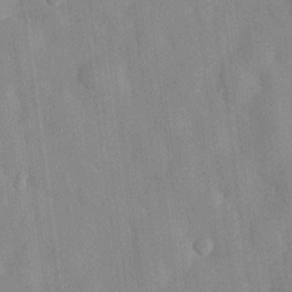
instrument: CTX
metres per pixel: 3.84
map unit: eHh
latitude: 28.5168
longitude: -76.9513
